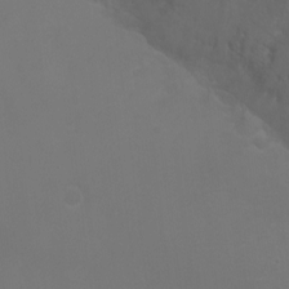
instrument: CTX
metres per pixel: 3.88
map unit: Ht
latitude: -2.6896
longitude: -19.1403
